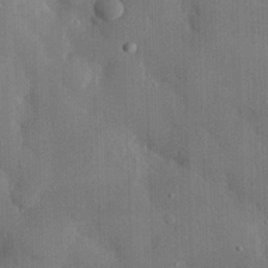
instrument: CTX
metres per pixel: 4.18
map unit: eHh
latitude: 29.0647
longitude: -80.1389
